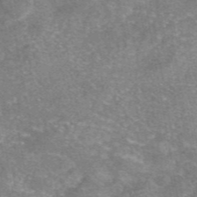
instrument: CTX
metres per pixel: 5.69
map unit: eAb
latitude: 46.6302
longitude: 102.6330
